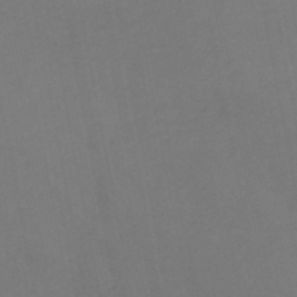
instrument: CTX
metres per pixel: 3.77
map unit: HNb
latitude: -47.8989
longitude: 56.4818
